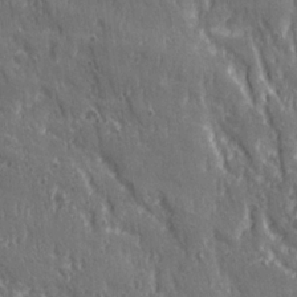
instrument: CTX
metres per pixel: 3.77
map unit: Ave
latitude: 22.2145
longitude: -134.7435
